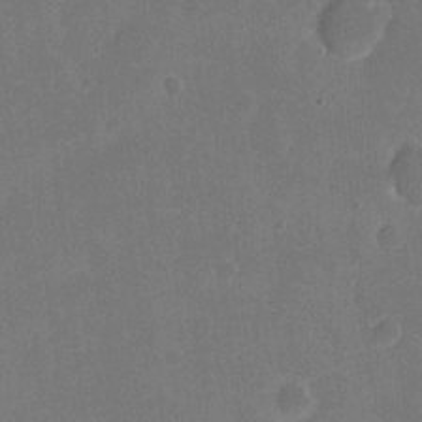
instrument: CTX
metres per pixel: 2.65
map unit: eHh
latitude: 5.7827
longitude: -66.8002
